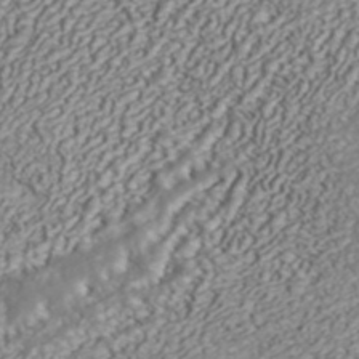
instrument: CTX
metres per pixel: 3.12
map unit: ANa
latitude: 42.3089
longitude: 28.8219
